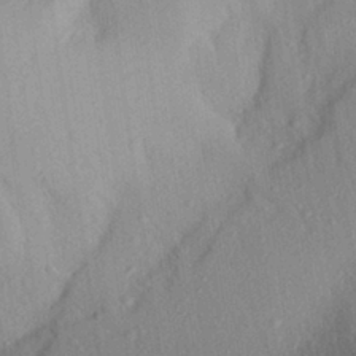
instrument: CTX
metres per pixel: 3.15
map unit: Aa
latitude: 28.3656
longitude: -145.9528
